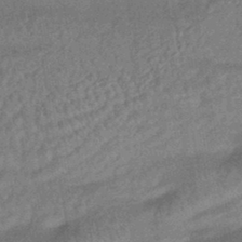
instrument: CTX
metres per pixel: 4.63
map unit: HNhu
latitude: -44.5007
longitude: 91.1054
